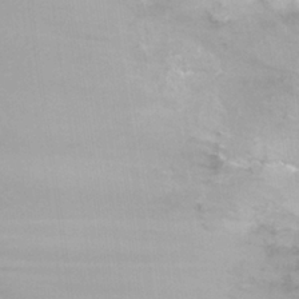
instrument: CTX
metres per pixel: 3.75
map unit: Hto
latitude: 28.4223
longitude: -40.3278
